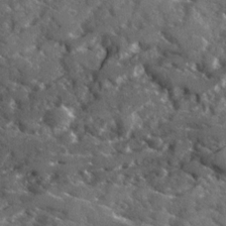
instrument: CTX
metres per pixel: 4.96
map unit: Ave
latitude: 17.9717
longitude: -130.1956
